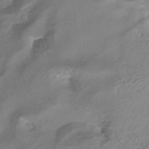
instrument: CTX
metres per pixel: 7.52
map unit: HNhu
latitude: -40.8597
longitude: 95.4643
